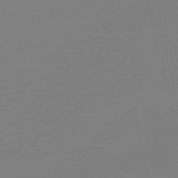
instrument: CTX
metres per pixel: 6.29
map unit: HNb
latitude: -54.4062
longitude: -50.4601
